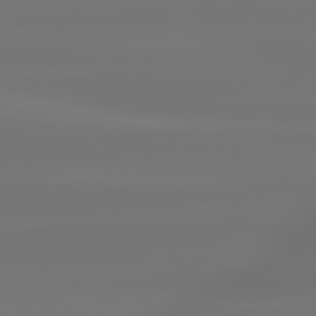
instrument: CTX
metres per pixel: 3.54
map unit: lApd
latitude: 79.8584
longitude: -137.7072
